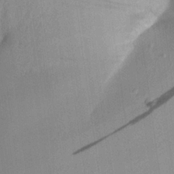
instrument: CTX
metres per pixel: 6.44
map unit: Aa
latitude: 22.0822
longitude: -148.2523
